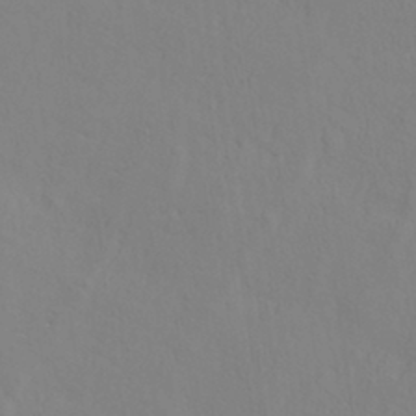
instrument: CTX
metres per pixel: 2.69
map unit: eHh
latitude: 33.6694
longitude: -132.9136
